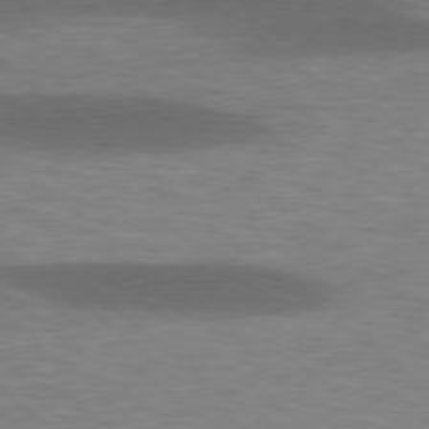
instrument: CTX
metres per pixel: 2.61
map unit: lApd
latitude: 78.8002
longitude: -48.0255
